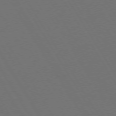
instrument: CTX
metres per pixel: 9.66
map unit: Hpe
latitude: 73.3860
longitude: -127.9339
